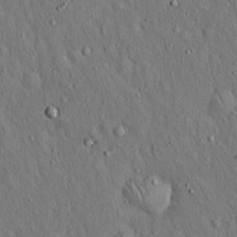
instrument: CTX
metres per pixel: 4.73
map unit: Hto
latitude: 14.7247
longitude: -58.4412
